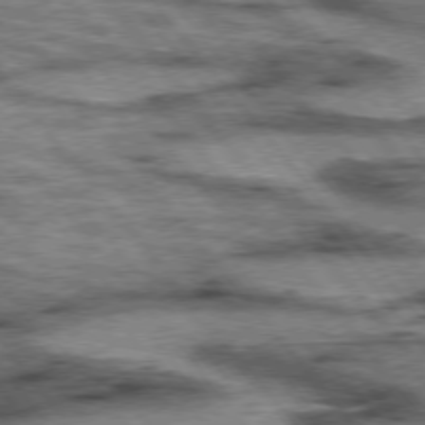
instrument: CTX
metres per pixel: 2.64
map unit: lApd
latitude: 75.4049
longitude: -49.1592
